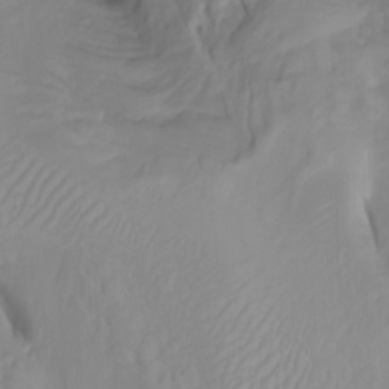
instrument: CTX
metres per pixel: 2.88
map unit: Htu
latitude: -5.3131
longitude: 138.0094
